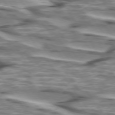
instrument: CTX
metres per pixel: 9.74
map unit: lApd
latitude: 74.2712
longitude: -57.8583
